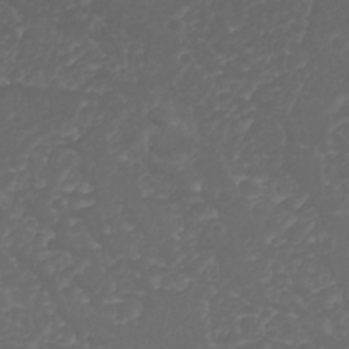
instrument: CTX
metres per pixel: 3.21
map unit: Nhu
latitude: 26.2145
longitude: -64.4223
